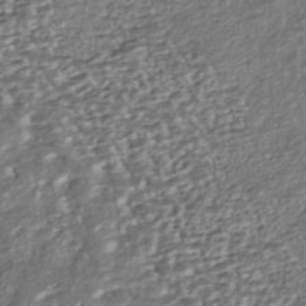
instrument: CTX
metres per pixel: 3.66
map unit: ANa
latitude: -42.4062
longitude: 107.8234
